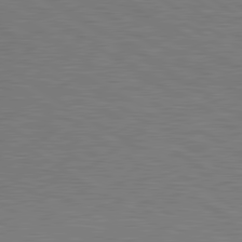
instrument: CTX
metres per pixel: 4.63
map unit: lApd
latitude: 80.1767
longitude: 126.8408
